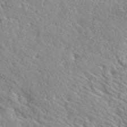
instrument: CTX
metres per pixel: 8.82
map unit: lHvf
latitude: 40.0633
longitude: -89.2726
